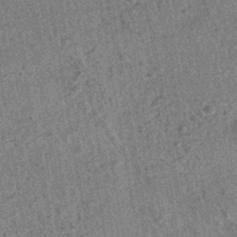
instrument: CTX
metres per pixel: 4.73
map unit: HNhu
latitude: -42.9352
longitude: 98.2928
